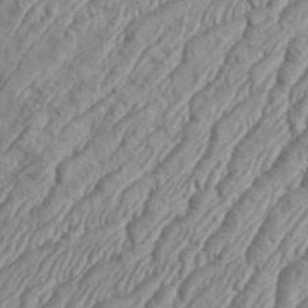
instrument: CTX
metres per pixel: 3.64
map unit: eHh
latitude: 36.7435
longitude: -137.1592
